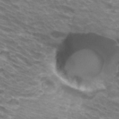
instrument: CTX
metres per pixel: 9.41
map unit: Hto
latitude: 32.5168
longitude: -42.4979
